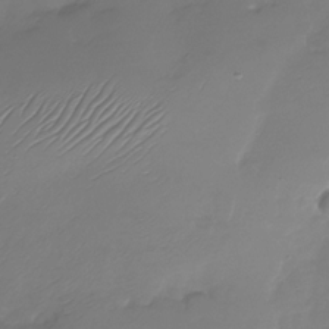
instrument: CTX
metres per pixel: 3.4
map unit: Nhu
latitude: -28.4440
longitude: -59.9339
